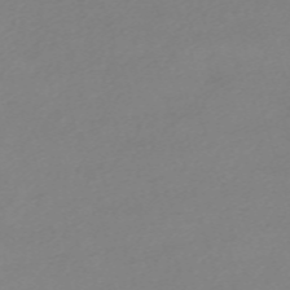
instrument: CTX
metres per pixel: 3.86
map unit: eHh
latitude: -61.5777
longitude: 52.6518
